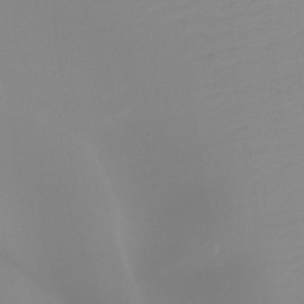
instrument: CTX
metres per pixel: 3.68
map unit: Ht
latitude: -14.5952
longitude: -51.3103
